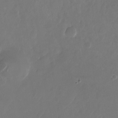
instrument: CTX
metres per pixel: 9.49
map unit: Nhu
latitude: -28.2362
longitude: -71.2159
